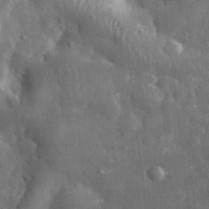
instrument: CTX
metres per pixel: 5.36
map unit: eHh
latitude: 31.5749
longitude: -71.7827
